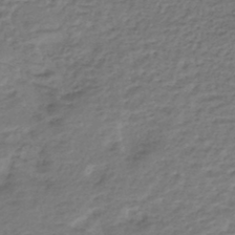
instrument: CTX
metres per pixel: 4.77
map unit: HNhu
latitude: -45.2943
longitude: 102.3873
